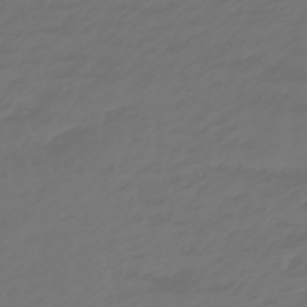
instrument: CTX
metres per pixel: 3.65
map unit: lHb
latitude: -47.9367
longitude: 82.9919
